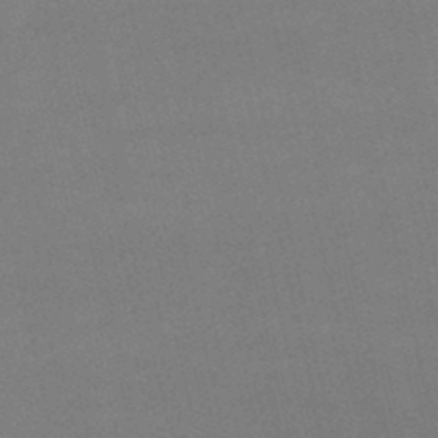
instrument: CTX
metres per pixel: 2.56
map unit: lHb
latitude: -48.2929
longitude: 63.3131
